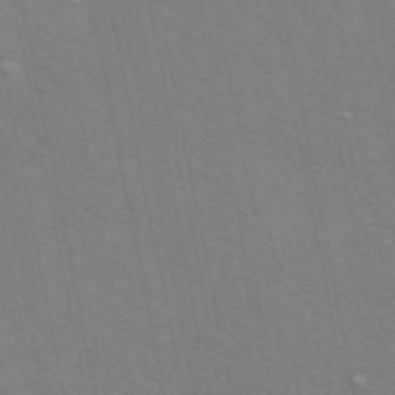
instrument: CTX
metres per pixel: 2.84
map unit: ANa
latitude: 49.1214
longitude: -75.7828
